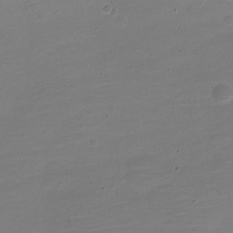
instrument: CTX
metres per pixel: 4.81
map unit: Nve
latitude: -21.4076
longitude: 104.1228
